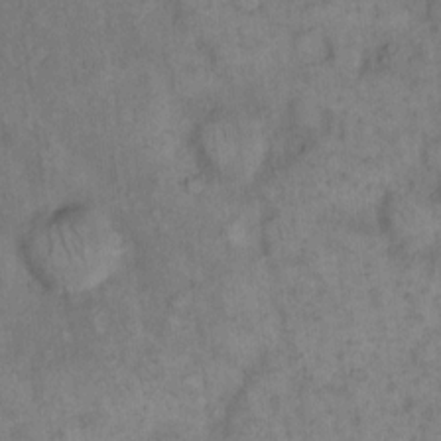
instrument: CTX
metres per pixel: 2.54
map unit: eHh
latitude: 14.7436
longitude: -65.5749
